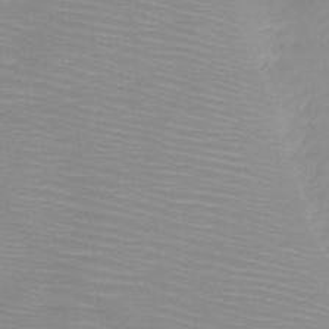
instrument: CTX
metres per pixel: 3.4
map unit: HNb
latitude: -48.0850
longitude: -45.4804
